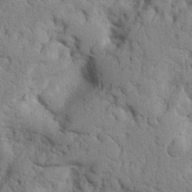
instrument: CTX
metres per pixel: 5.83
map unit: Nhu
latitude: 20.8380
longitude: -76.4790
